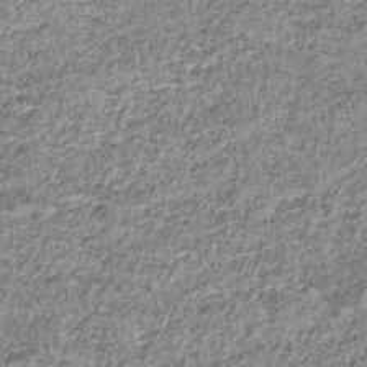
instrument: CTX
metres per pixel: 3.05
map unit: lHb
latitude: -37.4076
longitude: 66.0283
